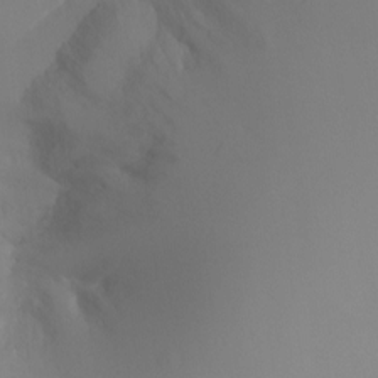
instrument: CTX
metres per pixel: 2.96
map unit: Ht
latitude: -8.9164
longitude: -32.1389
